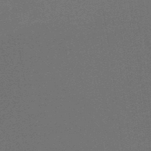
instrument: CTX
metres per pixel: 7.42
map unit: HNb
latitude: -48.4062
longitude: 59.6721
